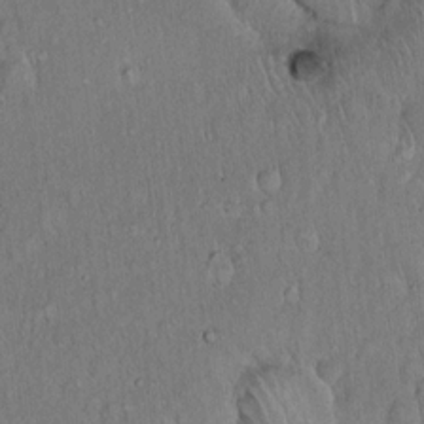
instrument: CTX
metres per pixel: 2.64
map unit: Hto
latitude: 15.6883
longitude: -57.5371
